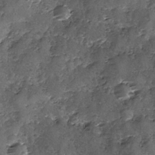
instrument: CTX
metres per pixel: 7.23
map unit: Ave
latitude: -9.4832
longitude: -117.9339
